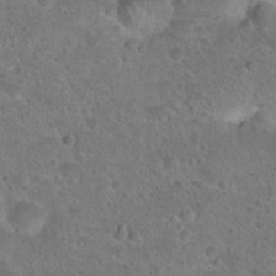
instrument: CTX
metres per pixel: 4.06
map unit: Hto
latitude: 23.4804
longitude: -48.4790
